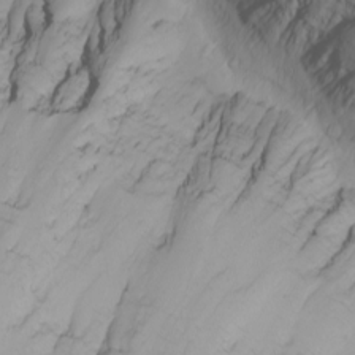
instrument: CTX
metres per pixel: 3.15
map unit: Nhu
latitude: -4.7085
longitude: -80.4790
